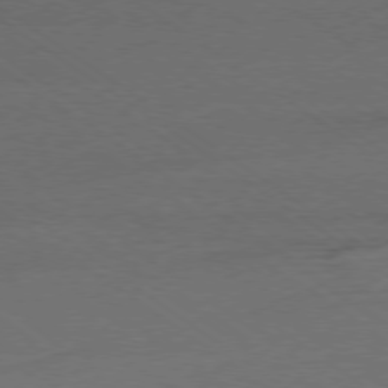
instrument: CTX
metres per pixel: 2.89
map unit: Ap
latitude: -78.5951
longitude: -94.8191
